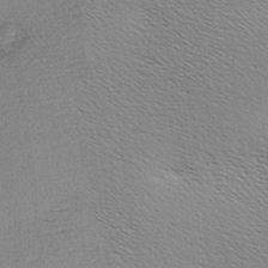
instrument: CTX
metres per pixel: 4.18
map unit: Hve
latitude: 3.1781
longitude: -122.1578
